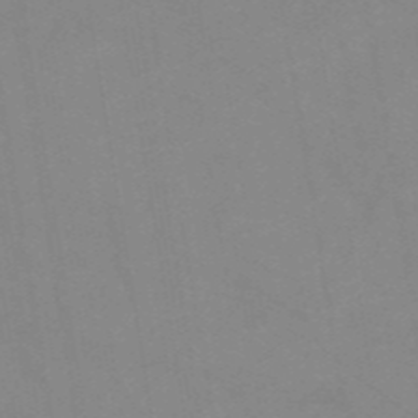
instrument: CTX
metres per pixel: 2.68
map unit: HNb
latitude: -54.1795
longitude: -48.7435
